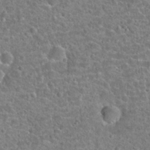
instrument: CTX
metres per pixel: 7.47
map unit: Hto
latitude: 22.3278
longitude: -47.7261
